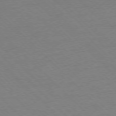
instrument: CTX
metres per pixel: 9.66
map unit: Ap
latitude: -77.4643
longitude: -85.7639
